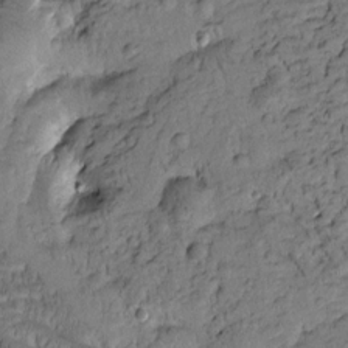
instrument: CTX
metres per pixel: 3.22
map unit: Htu
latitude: -3.6721
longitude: 173.3887
